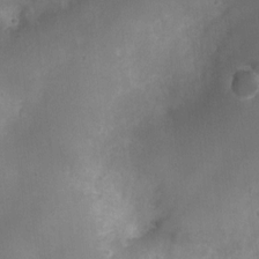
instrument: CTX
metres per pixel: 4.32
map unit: Nhu
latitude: 4.0633
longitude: -18.2522
